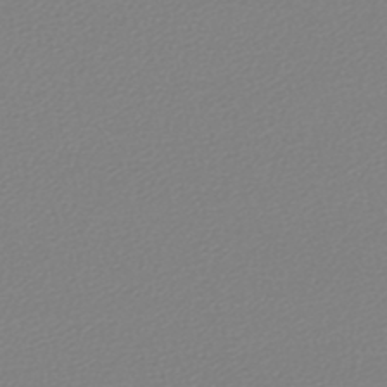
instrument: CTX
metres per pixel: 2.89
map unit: lHb
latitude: -45.2565
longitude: 76.0850
